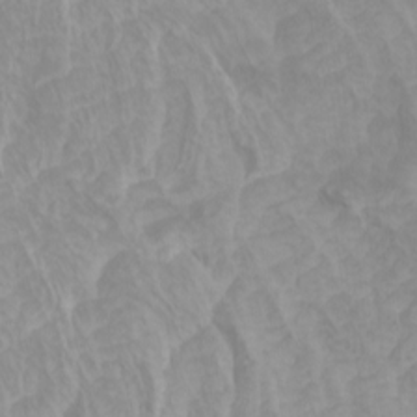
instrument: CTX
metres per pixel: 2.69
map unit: Htu
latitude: -4.2928
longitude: -73.0648
